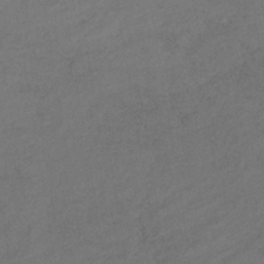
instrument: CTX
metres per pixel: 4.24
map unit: lHb
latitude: -38.9920
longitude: 69.3509
